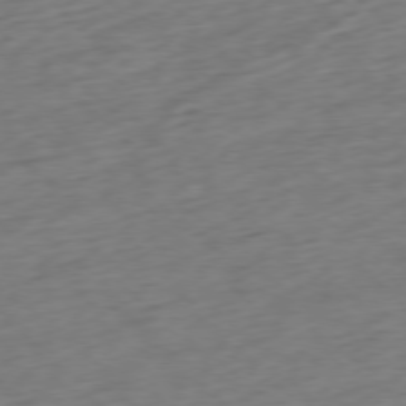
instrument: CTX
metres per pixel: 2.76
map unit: Ap
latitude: -77.2565
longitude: -79.9717
